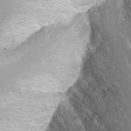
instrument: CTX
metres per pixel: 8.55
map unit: Nhu
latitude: -11.2187
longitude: -65.6505
